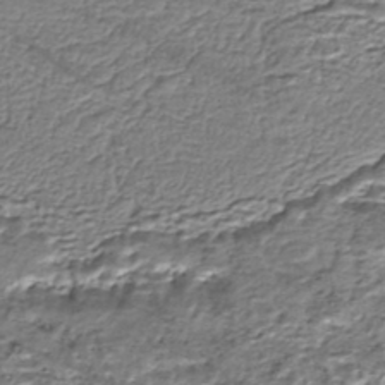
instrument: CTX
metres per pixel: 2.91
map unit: HNhu
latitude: -44.4062
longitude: 105.9178
